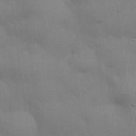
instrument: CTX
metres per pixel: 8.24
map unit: eHh
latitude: 29.0836
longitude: -82.9702
